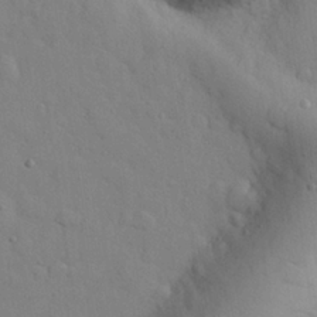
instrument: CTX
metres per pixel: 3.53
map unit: eHh
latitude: 26.9892
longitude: -75.6505
